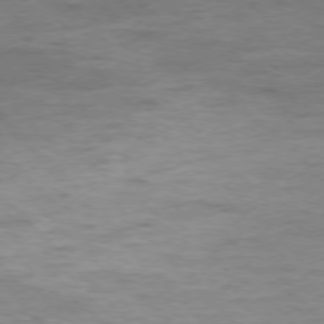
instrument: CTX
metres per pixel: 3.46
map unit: Ap
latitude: -77.2187
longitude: -89.3671
